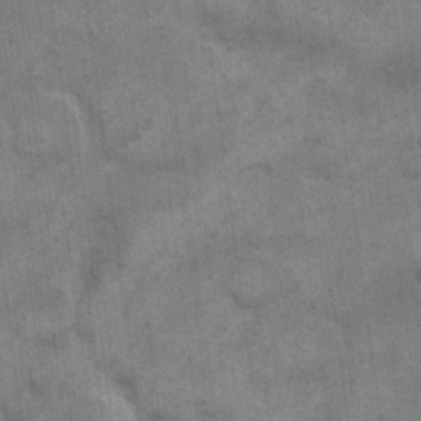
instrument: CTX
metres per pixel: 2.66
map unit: eHh
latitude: 13.4804
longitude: -65.5371
